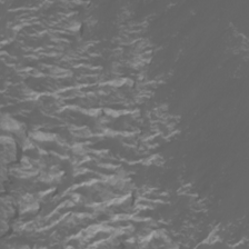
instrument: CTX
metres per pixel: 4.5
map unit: Htu
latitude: -5.1620
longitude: -88.6113
